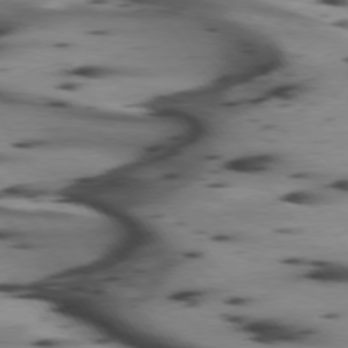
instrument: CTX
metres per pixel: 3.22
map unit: lApd
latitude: 74.8191
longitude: -64.4412
